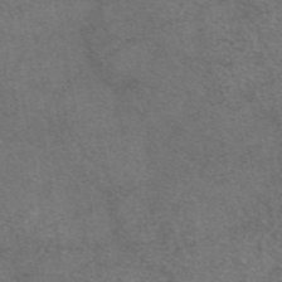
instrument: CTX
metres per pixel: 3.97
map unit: eAb
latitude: 46.9325
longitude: 111.0297
